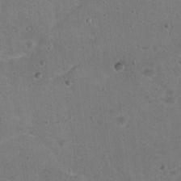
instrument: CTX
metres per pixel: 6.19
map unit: Nhu
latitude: 18.7246
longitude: -29.8394
